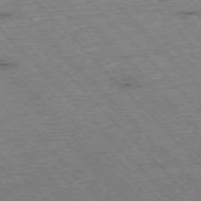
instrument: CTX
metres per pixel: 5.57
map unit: Hpe
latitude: -76.4818
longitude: -15.6505
